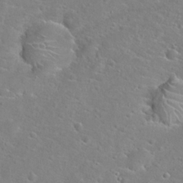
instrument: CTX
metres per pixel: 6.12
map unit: Hto
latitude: 22.5546
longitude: -45.0269
